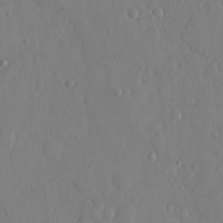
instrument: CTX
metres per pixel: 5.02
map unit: eHh
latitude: 13.5371
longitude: -69.6694
